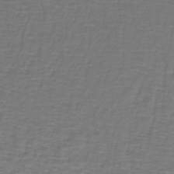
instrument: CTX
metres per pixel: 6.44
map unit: lHb
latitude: -43.1053
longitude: 57.2754
